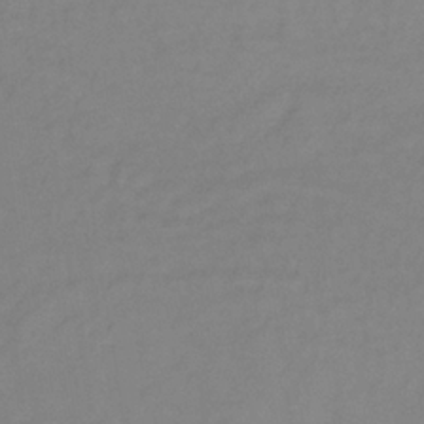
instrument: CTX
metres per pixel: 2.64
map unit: lHb
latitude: -34.2739
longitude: 66.5574
